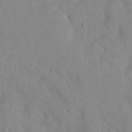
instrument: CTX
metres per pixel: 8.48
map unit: Nhu
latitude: 27.2726
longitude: -71.5938
